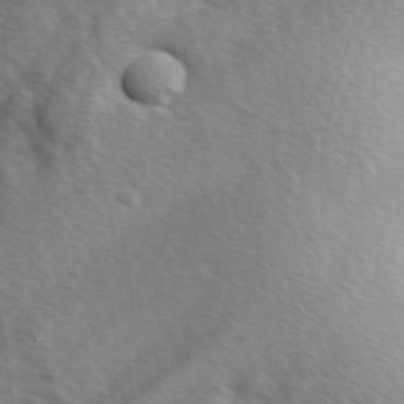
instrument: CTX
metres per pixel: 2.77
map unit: Ave
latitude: 1.0647
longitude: -112.8380
